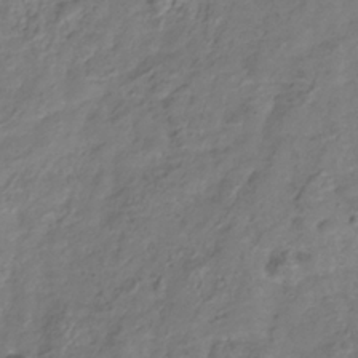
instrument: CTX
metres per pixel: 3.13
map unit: Hve
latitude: -33.8234
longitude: 90.7275
